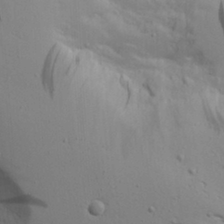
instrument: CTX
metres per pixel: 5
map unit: Aa
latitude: 16.6491
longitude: -125.4237
